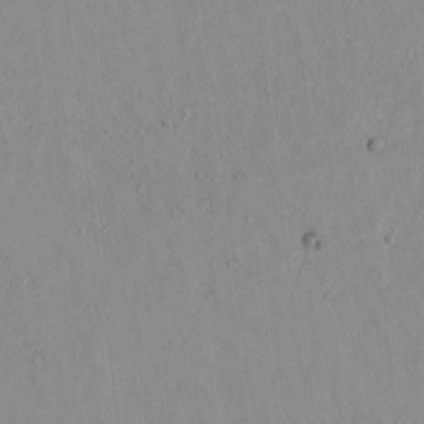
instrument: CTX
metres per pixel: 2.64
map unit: lAvf
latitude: 8.5735
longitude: 168.1039
